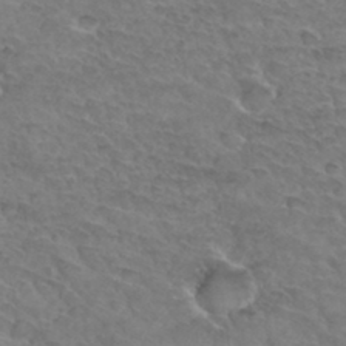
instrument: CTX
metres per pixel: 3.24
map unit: Hto
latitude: 33.4804
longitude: -46.0822
